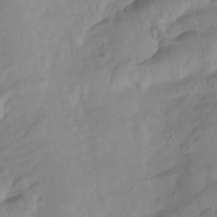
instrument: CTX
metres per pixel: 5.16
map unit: Hto
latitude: -7.1053
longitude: -47.4994
